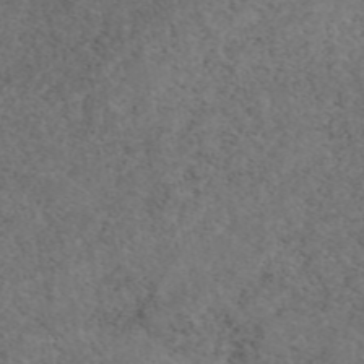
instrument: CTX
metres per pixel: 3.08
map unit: eAb
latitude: 46.8191
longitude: 118.5196
